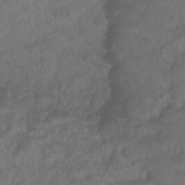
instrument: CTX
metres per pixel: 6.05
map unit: eHb
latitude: -35.0675
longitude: 81.0865
